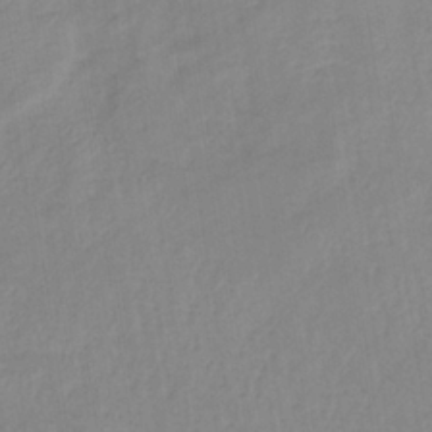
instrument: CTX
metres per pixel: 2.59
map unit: lHb
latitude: -35.2943
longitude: 72.8597
